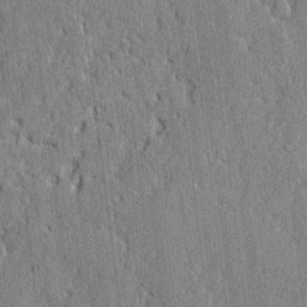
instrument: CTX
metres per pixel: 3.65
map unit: lAvf
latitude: -0.1417
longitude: -107.1970
